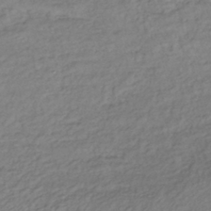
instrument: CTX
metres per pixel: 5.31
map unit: lHb
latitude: -35.4265
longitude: 69.4265
